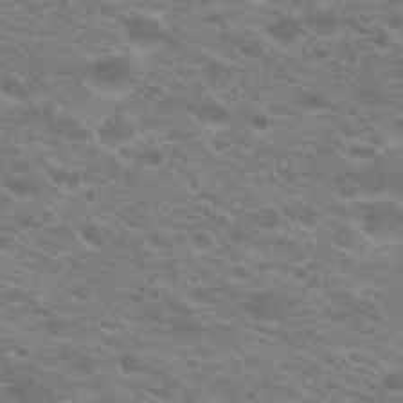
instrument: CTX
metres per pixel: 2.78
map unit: Hto
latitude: 21.0648
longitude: -37.4049
